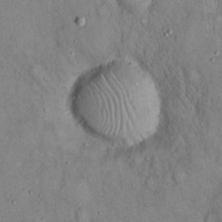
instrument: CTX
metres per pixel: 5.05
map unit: eHh
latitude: 18.9324
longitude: -60.8758
